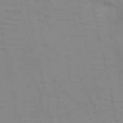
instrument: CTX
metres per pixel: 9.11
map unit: HNb
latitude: -46.9164
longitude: -48.3089
